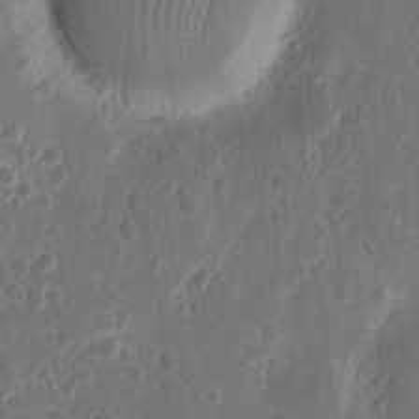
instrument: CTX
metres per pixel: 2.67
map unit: eHh
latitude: 11.0270
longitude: -72.5168
